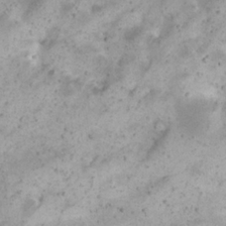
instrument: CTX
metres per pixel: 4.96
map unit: eHh
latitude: 22.7624
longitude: -68.1200
